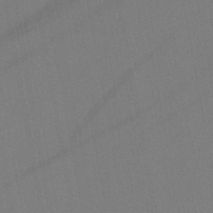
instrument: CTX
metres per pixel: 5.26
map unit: lHb
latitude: -47.1242
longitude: 71.5966
